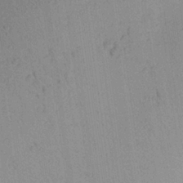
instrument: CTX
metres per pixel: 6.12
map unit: Aa
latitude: 25.0836
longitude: -145.2537
